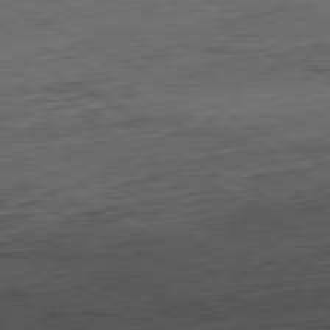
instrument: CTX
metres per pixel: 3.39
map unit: Hpe
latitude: -80.5574
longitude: 21.8989
